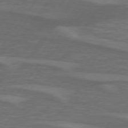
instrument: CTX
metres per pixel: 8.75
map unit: lApd
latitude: 74.7435
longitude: -79.1592
